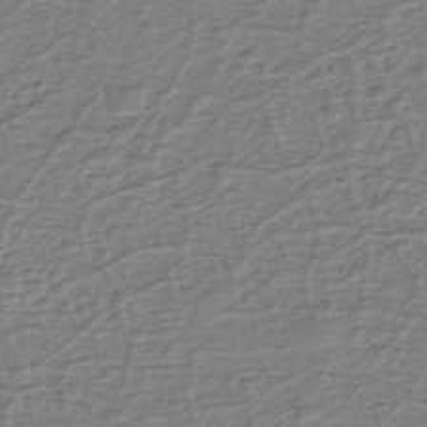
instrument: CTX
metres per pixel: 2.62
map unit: eHh
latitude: -39.8611
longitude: -28.1767
